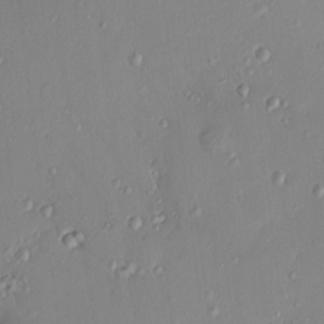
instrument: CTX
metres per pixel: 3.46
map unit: HNhu
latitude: 5.8583
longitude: 1.4644
